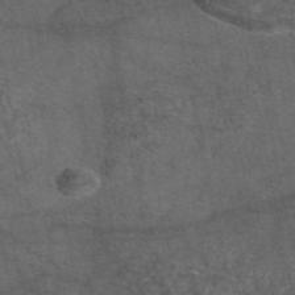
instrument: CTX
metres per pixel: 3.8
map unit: eAb
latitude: 47.1970
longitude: 111.6155
